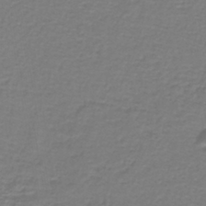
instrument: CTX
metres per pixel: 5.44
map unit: lHb
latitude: -42.8219
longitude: 56.8786
